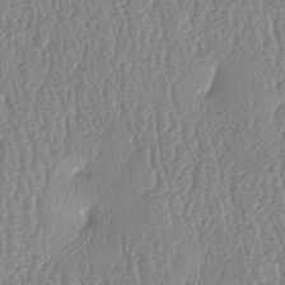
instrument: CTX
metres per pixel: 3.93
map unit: lAa
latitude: -7.5777
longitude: -129.7261
